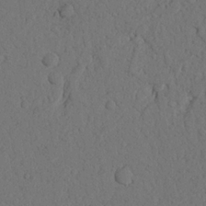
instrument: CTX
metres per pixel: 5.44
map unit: Nhu
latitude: 20.6680
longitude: -75.6883
